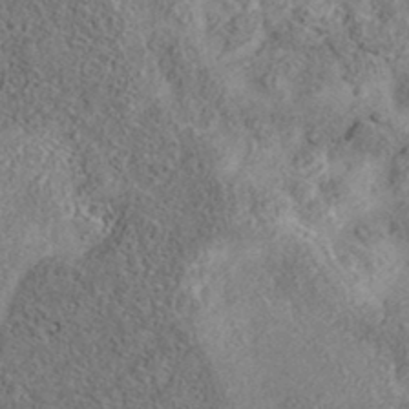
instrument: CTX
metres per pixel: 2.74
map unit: eAb
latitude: 35.8961
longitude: 107.1054
